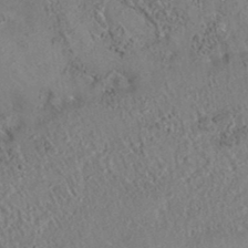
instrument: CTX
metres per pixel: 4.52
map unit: eAb
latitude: 35.7071
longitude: 109.8044
